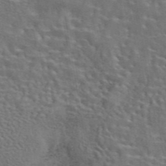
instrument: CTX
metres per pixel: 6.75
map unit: eAb
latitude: 43.6316
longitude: 111.8233
